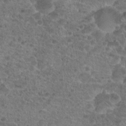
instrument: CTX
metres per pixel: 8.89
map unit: Hto
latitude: 19.6694
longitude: -40.8002
